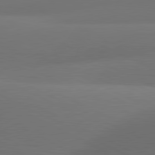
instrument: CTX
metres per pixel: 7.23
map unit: lApd
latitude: 81.1970
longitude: 128.8408
